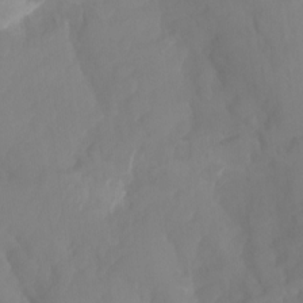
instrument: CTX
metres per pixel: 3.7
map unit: Ht
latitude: -14.7086
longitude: -56.7435
